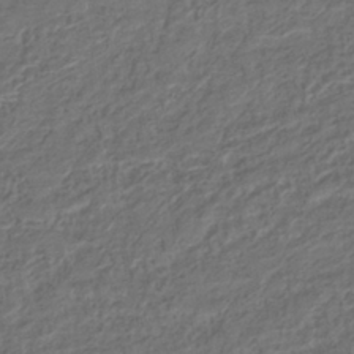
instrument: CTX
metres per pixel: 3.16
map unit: lHb
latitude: -37.6344
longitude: 70.8030
